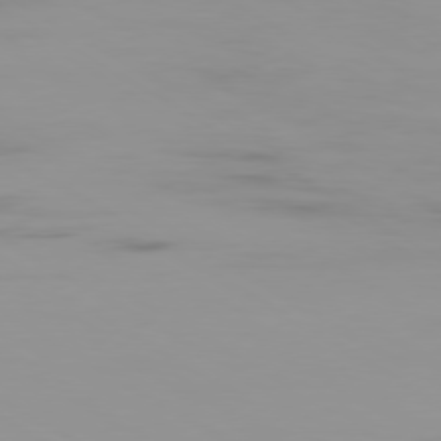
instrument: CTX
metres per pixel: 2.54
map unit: Ap
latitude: -79.5966
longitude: -92.5545
